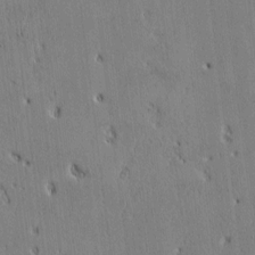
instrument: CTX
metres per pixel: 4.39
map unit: Htu
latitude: 3.4615
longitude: 150.8030
